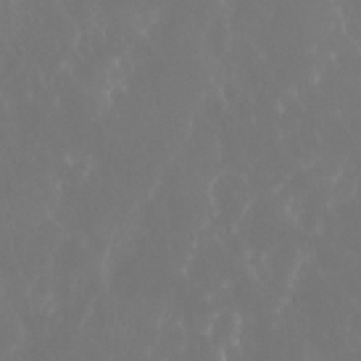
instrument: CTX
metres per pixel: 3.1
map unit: Nhu
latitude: 29.8583
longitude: -57.8016
